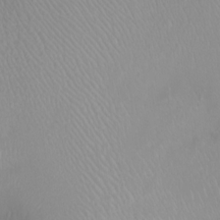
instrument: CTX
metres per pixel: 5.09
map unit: Ht
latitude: 1.4615
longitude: -36.6113
